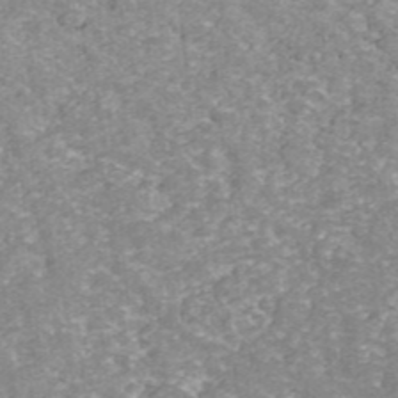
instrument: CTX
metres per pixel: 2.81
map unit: ANa
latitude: 42.9136
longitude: 26.2928
